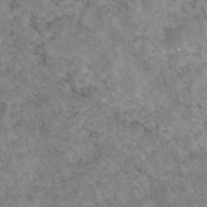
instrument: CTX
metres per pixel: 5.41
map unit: eAb
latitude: 47.7261
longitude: 119.5588
